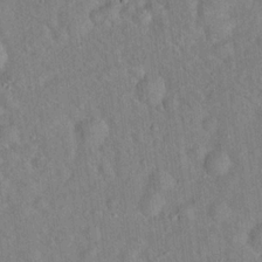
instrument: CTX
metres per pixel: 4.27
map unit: Hto
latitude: 17.7450
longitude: -52.9136
